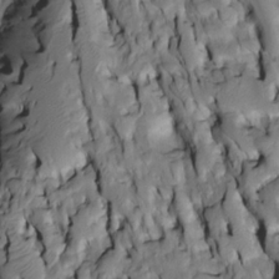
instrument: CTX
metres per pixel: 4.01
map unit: Htu
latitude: -3.8422
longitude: 150.1605
